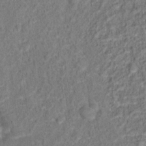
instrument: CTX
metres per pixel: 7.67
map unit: Hto
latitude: 13.2348
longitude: -38.2711
